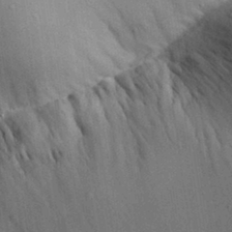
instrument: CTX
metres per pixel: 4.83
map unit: Aa
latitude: 29.5182
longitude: -136.4601
